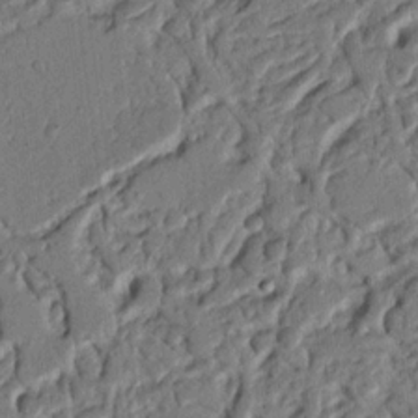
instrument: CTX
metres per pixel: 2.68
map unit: Nhu
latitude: 20.2901
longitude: -78.0822
